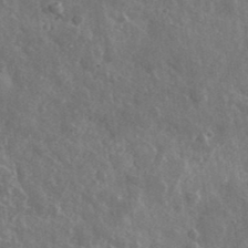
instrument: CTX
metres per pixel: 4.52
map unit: lHvf
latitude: 36.5735
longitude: -89.4994
